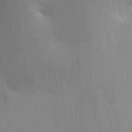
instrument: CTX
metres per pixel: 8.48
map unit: HNhu
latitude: 12.9325
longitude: 11.5966
